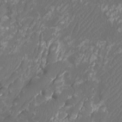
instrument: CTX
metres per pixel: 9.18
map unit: Htu
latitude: -10.8786
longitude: -72.7057
